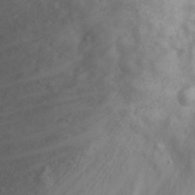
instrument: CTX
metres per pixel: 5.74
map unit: eHh
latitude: 25.3292
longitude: -63.6883
